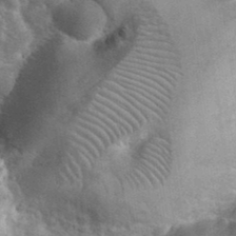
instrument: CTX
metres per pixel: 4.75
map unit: eHh
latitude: 36.4790
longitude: -65.1592
